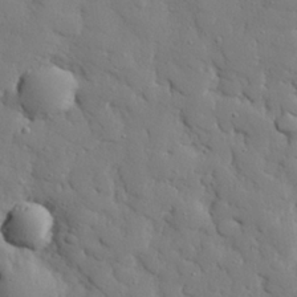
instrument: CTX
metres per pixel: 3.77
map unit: eHh
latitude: 27.2915
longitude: -78.2145
